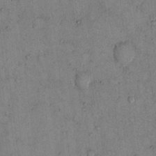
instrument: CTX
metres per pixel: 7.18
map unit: Hto
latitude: 12.6113
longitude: -58.9136
